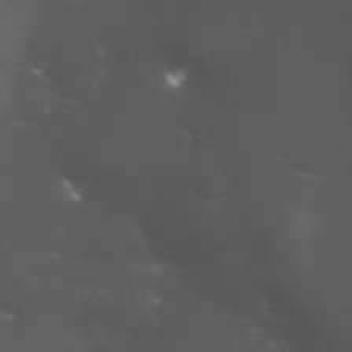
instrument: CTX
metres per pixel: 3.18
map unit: Nhu
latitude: 27.4993
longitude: -60.3278
